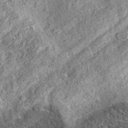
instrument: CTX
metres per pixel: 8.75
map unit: eAb
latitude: 37.2915
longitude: 110.5952
